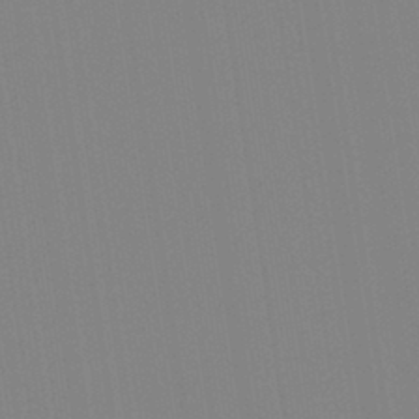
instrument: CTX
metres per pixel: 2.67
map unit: Aa
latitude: 33.0836
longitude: -142.7435
